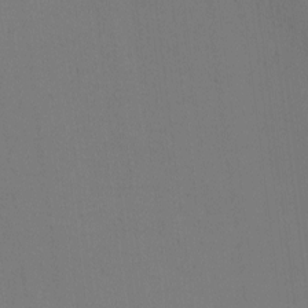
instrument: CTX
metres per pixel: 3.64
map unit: eHh
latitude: -5.7099
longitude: -80.4412
